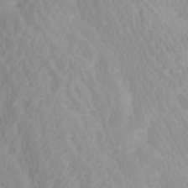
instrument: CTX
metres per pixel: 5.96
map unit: Htu
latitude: -7.6155
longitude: -66.3845
